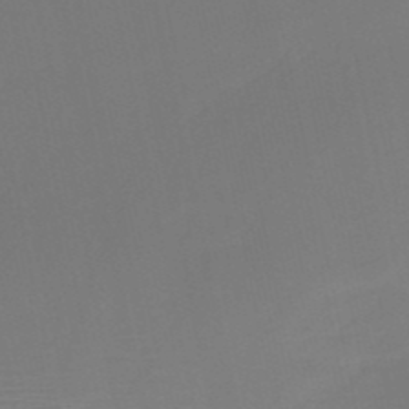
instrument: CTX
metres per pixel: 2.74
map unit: HNb
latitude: -51.4643
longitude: -46.6680
